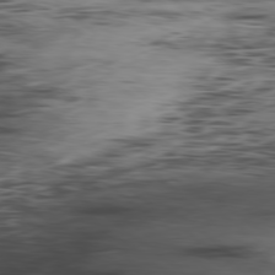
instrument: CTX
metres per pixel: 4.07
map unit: Ap
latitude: -80.0094
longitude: -68.3090
